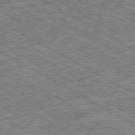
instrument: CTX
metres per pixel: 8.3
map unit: Ap
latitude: -80.2551
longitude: -79.3293
